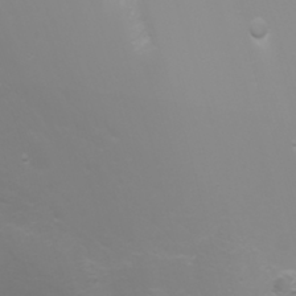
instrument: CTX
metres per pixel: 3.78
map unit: Nhu
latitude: -5.1053
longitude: -73.1970
